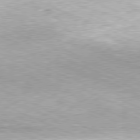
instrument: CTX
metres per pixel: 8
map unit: Hpe
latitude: -81.4455
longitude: 12.1039
